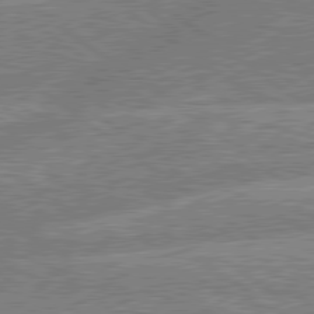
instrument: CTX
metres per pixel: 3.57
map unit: lApd
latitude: 79.5938
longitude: -156.5545
